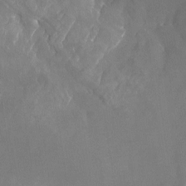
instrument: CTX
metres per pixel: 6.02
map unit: Nhu
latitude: -23.4455
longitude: -70.4979
